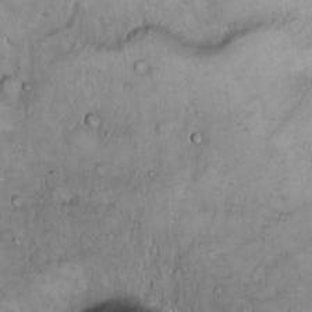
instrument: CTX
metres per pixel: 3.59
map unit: Hto
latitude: 13.8583
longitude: -56.9135
